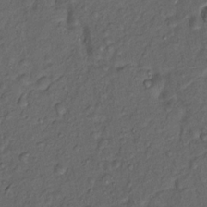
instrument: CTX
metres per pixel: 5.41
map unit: Nhu
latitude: 12.8569
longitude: -28.8191
